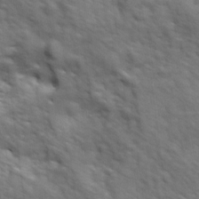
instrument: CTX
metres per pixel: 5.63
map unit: Ave
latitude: 18.4412
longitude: -132.3278
